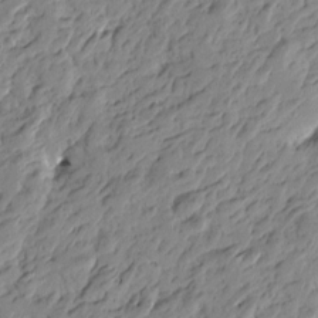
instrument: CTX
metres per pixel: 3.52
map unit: Htu
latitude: -4.1039
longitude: -178.2145
